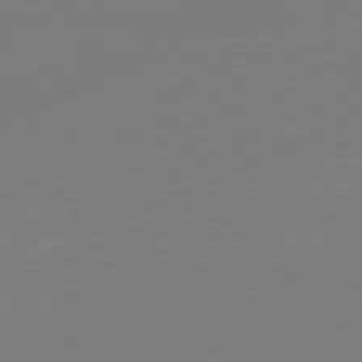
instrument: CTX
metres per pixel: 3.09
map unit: Hpe
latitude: -81.8800
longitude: 13.3888
